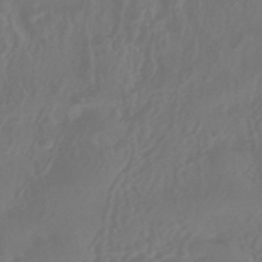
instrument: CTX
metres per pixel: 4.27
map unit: HNhu
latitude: -43.5210
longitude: 93.6911
